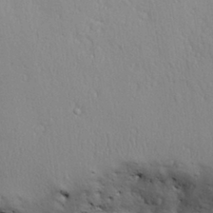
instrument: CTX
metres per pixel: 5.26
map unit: Aa
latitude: 31.0459
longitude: -145.1025
